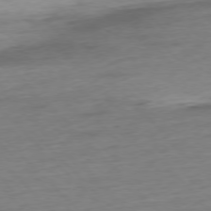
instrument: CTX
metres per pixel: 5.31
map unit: Hpe
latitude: -77.4265
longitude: -14.2145
